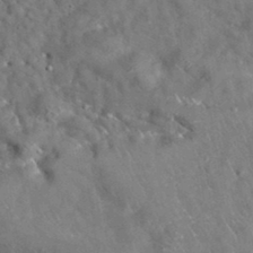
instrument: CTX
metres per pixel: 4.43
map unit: eAb
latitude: 34.4412
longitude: 110.4818
